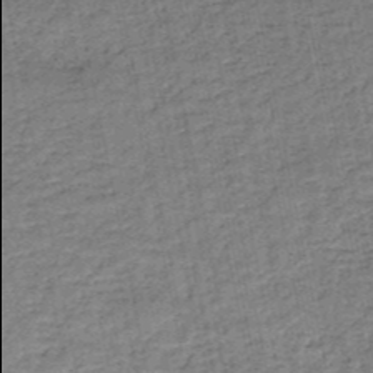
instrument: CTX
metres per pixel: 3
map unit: HNb
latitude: -50.9731
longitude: -49.9906
